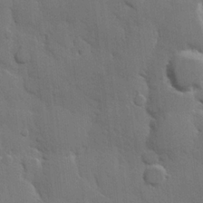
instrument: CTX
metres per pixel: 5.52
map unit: Hve
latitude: 23.2348
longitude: 148.6519
